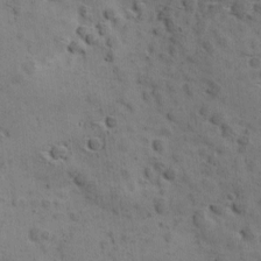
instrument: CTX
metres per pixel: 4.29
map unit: Ave
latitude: 11.6883
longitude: -105.9528
